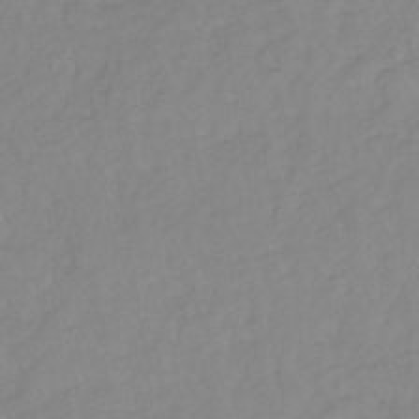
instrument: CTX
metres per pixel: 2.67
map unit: lHb
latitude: -37.0675
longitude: 70.0661
